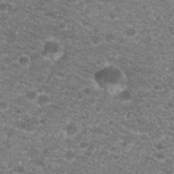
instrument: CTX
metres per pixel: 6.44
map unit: Hto
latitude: 19.6882
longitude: -37.4993
